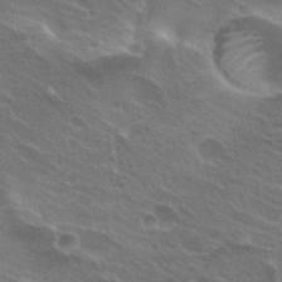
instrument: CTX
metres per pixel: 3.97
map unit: Hto
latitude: 24.8002
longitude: -38.3278
